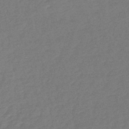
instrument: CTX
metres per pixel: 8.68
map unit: HNb
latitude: -48.8408
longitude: 57.9556
